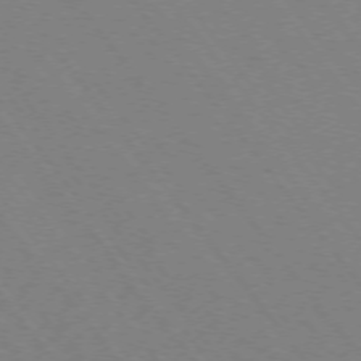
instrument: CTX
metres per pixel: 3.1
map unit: Ap
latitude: -75.4455
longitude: -70.0444
